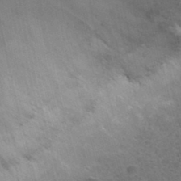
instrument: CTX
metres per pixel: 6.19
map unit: Nhu
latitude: 31.9339
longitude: -53.7639
